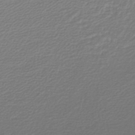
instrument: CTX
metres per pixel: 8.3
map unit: lHb
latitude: -45.2376
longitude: 60.7274
